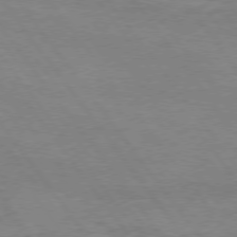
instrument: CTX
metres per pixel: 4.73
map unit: Hpe
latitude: 75.0836
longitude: -143.1592
